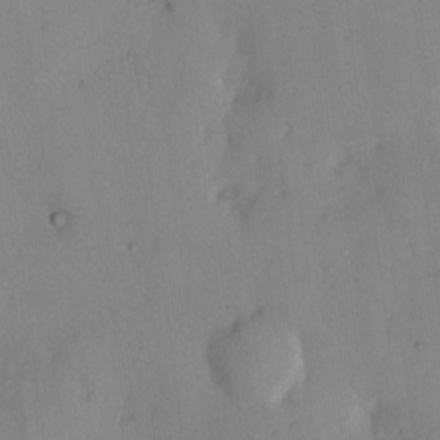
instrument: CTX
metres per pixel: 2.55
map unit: eHh
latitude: 12.5735
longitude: -62.1200
